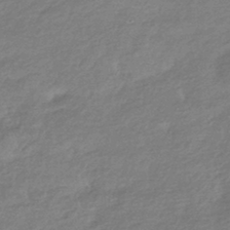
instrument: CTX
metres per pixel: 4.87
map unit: HNhu
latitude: -43.4265
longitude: 93.3132
